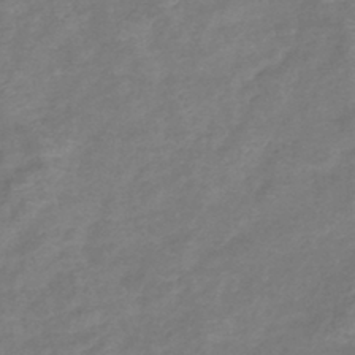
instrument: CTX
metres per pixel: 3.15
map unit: lHb
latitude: -41.5777
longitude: 78.7841
